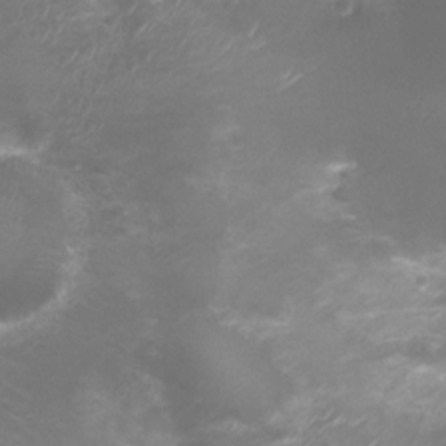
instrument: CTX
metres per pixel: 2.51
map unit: Nhu
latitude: 4.4412
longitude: -17.7072
